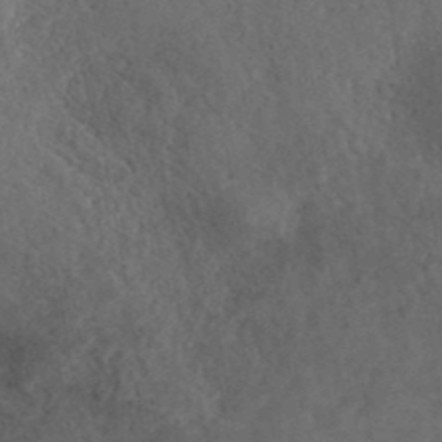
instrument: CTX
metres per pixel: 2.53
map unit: ANa
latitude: 42.9136
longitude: 53.2376
